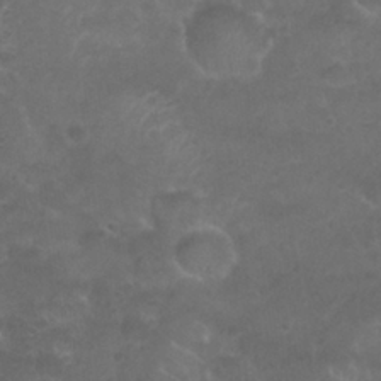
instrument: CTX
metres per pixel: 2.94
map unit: Nhu
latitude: 26.6113
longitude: -52.8758
